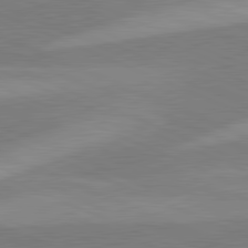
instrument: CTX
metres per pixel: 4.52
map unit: lApd
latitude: 81.4048
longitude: 124.6518
